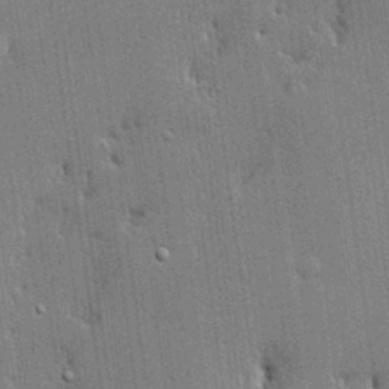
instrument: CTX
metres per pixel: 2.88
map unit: lHvf
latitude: 20.9325
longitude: 142.9163
